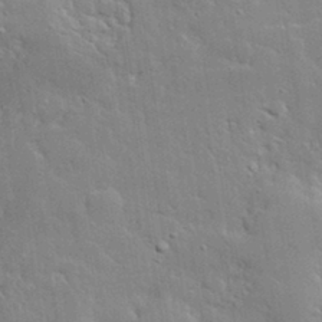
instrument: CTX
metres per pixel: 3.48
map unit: lHvf
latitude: 33.4615
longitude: -91.6316
